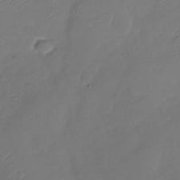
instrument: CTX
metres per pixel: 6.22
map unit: Nhu
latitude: -28.7274
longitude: -60.1389
